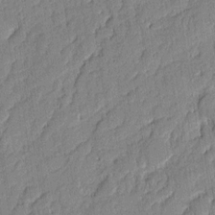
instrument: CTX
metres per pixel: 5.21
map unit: eHh
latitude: 6.3656
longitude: -75.7450
